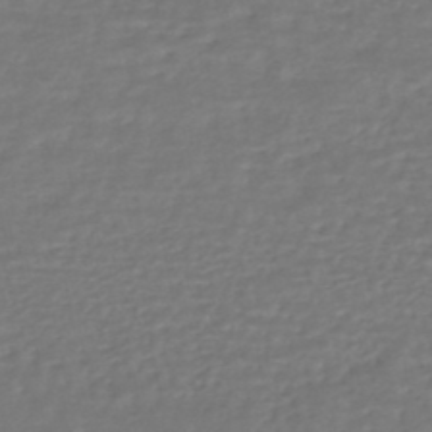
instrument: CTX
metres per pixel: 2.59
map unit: HNhu
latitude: -47.0108
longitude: 95.8611
